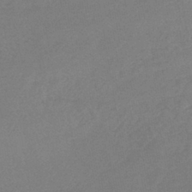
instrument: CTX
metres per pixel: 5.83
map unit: lHb
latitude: -41.6533
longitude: 73.4832
